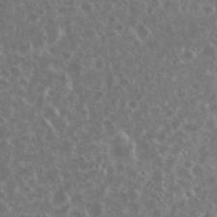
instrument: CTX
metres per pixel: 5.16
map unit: eHh
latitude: 34.9324
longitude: -60.7813
